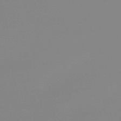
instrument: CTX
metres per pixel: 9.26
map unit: eHb
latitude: -50.1606
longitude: 73.7855
